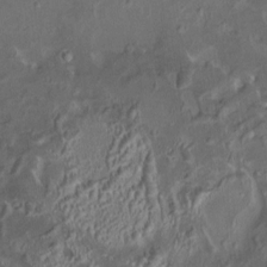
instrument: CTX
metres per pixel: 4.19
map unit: HNhu
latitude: 5.1214
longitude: 9.4832
